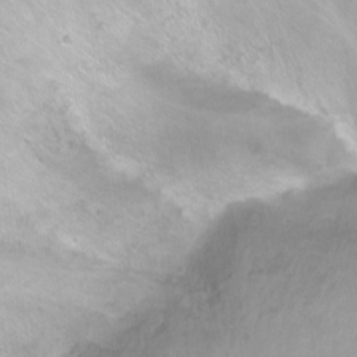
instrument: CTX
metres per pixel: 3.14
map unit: Nhu
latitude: -6.6518
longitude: -47.3860
